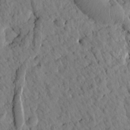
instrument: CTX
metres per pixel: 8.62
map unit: Htu
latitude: 1.5371
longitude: 177.6911
